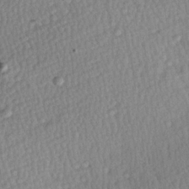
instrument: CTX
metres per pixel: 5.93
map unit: Hve
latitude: 25.6316
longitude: -93.7260
